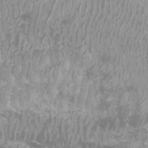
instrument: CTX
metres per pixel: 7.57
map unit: Htu
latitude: -7.1053
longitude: -74.3656
